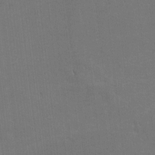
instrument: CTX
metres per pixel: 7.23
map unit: Nhu
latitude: 1.2915
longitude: -78.8380
